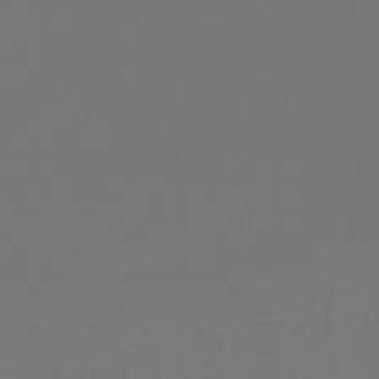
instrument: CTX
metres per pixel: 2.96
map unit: lHb
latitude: -47.4643
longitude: 66.5385
